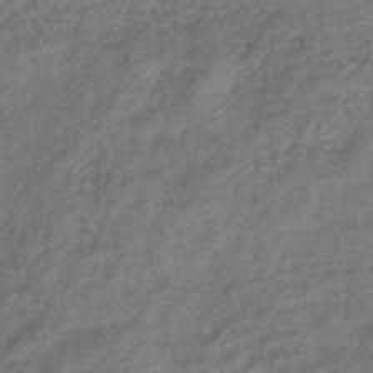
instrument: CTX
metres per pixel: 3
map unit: eHb
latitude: -39.7856
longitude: 79.1431
